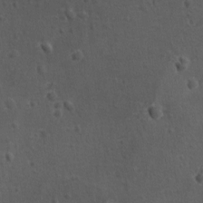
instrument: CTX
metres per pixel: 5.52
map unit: lAvf
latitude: -9.7100
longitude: -120.3845
